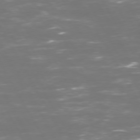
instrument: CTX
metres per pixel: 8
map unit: Hpe
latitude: 72.6302
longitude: -125.8394
